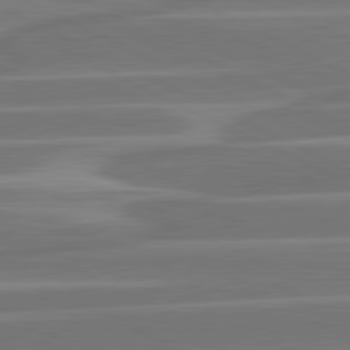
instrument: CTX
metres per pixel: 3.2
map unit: lApd
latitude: 81.3293
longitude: -129.8016
